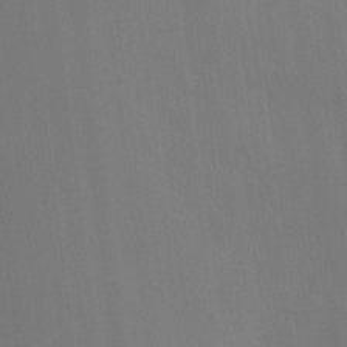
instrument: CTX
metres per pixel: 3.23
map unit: HNhu
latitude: 4.6490
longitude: 7.3131
